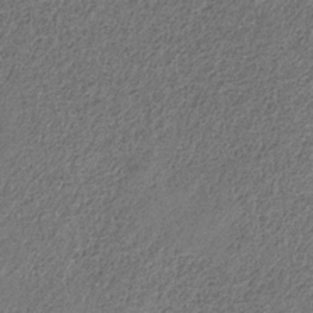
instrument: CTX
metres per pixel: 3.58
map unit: HNb
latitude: -32.5196
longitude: 59.4076
